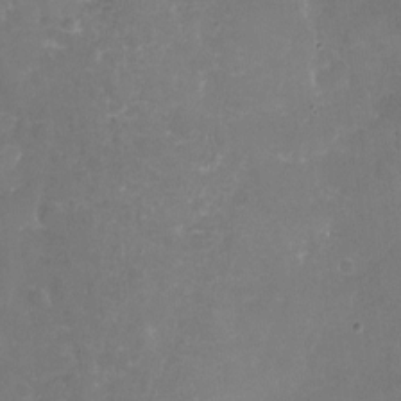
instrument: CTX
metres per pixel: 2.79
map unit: Nhu
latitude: -20.7652
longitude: -58.0255
